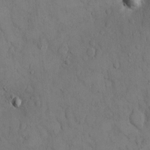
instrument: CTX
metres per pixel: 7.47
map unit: Hto
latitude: 8.4790
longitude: -60.5168
